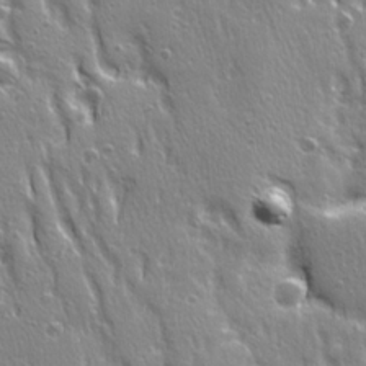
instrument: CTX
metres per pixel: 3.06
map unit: Ave
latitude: 21.8395
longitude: -134.9702
